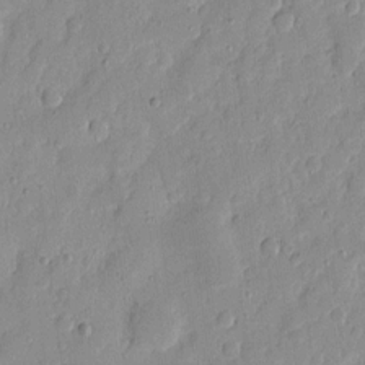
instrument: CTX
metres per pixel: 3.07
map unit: eHh
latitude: 7.5560
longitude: -71.7827
